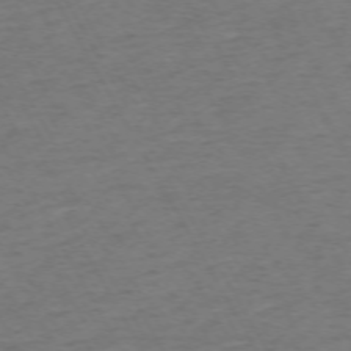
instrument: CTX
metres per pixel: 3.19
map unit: Ap
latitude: -72.6140
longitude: -69.6505
